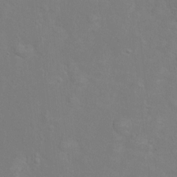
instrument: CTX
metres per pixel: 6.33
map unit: Hto
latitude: -5.3509
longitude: -35.4048
